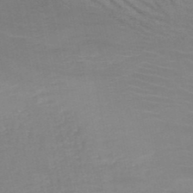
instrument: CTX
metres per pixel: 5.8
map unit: HNb
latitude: -49.7478
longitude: -47.7072
